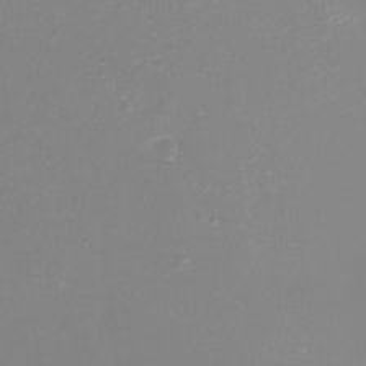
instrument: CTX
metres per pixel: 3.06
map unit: eHh
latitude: -4.2361
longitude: -76.7435
